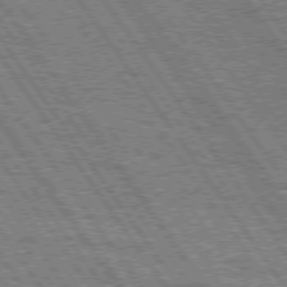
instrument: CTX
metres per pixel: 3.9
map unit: Hpe
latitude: 74.9703
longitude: -151.8961
